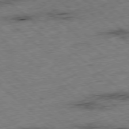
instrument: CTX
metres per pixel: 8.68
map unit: Ap
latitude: -78.7652
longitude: -49.1214
